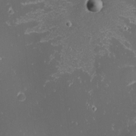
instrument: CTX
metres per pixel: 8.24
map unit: eHh
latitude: -1.7856
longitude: -81.0269
